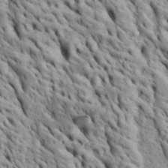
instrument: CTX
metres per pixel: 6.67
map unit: Htu
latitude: -5.8044
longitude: 153.4076
